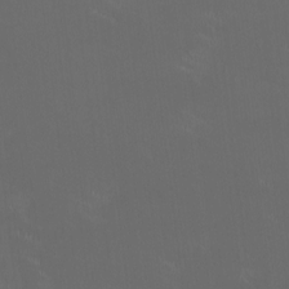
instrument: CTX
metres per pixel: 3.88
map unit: HNhu
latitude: 0.8569
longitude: -2.5923
